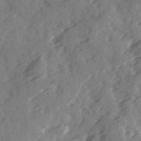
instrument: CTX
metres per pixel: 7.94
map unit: Ave
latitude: 19.1025
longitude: -131.0081
